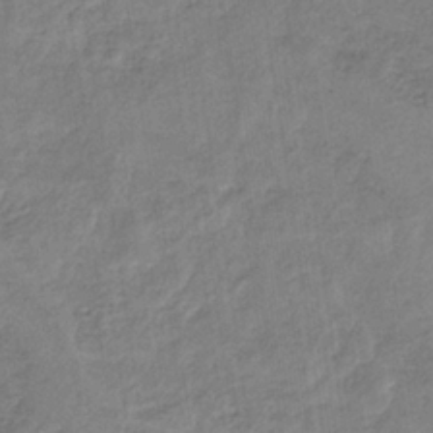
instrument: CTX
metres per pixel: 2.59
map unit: HNb
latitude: -33.0109
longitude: 59.6154
